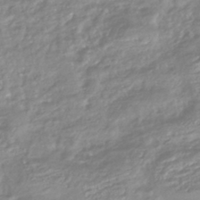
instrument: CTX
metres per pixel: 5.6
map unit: HNhu
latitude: -44.5952
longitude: 96.3873
